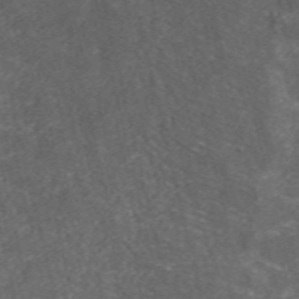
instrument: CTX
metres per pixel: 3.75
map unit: ANa
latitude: 36.8947
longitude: 15.4455
